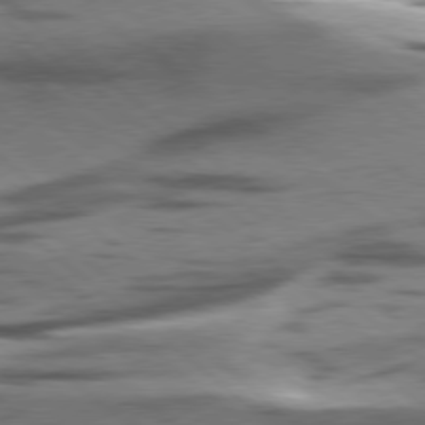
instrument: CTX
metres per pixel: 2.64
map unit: lApd
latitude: 78.3845
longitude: -50.4412
